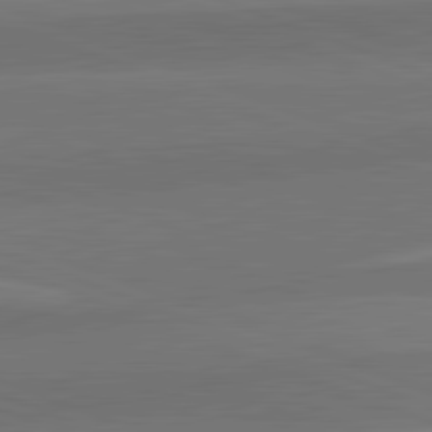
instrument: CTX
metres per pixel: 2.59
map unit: lApd
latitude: 82.3467
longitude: 137.1431
